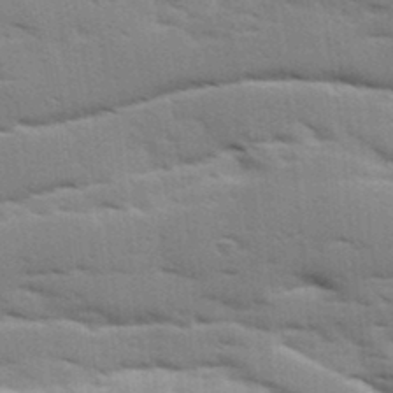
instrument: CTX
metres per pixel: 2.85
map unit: Ave
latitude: 11.2348
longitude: -102.4979
